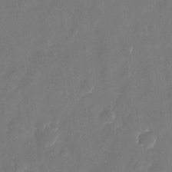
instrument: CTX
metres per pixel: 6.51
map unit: eHh
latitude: 10.4601
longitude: -70.6868
